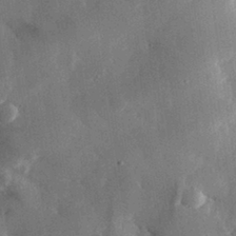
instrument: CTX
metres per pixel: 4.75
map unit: eHh
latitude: 30.3468
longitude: -80.1956
